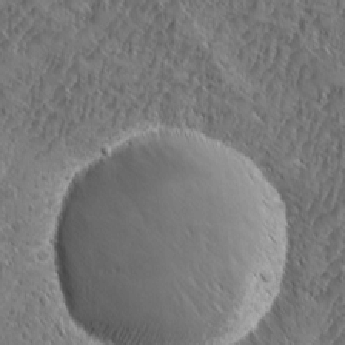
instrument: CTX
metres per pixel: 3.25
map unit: Ave
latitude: -10.3495
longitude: -119.7260
